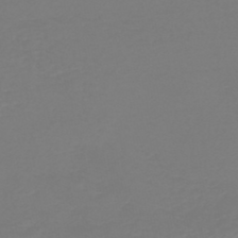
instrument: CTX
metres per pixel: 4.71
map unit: HNb
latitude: -45.9556
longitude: 54.2740
